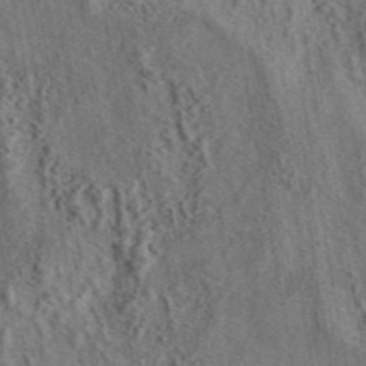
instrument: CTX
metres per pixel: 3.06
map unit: eAb
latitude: 43.6505
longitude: 115.4454
